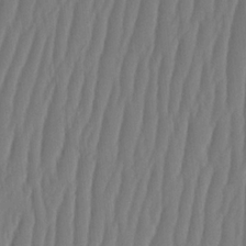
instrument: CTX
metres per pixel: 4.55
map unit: HNhu
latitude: -2.2550
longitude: 14.0472
